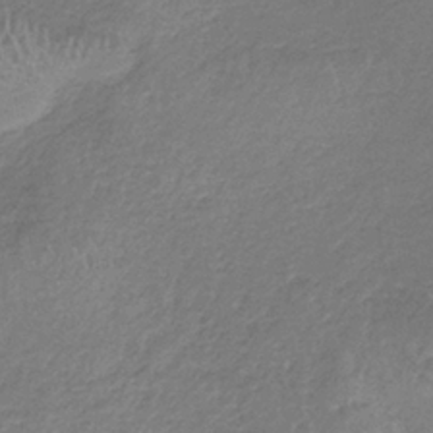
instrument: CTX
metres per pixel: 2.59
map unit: HNb
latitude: -35.0675
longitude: 55.5588
